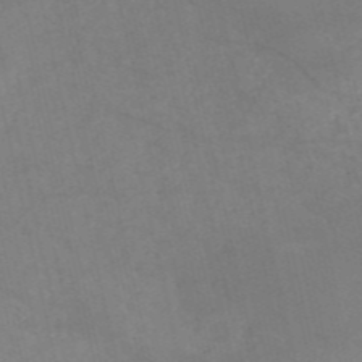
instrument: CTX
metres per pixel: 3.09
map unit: HNb
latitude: -53.4454
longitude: -47.8395
